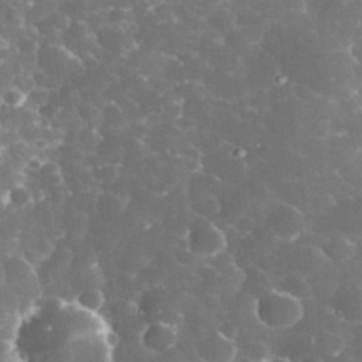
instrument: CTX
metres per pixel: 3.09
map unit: eHh
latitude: 33.4804
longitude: -63.4049
